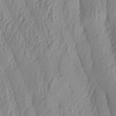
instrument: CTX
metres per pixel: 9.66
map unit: lAa
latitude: -5.6722
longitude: -129.6127
